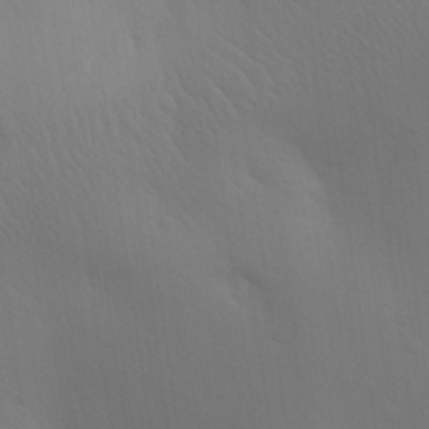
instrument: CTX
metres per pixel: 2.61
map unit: Aa
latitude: 29.2915
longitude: -144.4601
